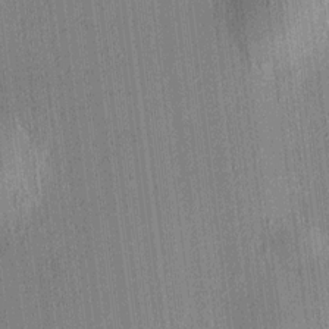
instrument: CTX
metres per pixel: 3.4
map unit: HNhu
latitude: 7.9150
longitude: 13.7856
